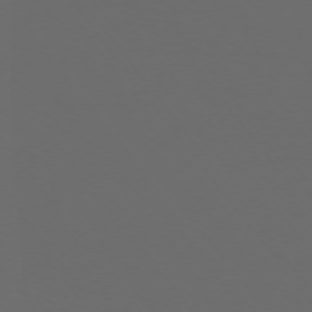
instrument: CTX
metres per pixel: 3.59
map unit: Ap
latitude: -74.3873
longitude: -75.7072
